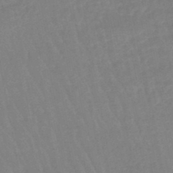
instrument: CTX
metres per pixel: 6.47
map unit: eHb
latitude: -46.3306
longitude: 80.1417
